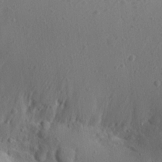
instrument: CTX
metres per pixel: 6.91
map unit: Aa
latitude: 13.0459
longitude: -142.1389
